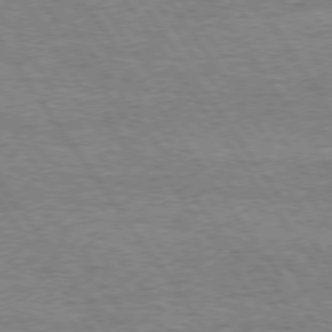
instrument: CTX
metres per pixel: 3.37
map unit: Hpe
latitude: 74.3845
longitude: -151.8016
